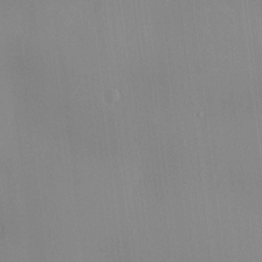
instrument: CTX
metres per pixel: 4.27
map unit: Nve
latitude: -7.3887
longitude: 175.5021
